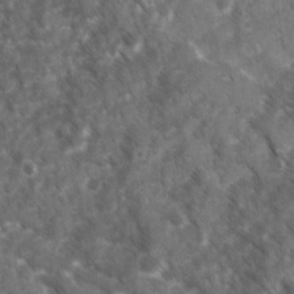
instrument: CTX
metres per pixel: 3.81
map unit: Ave
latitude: 17.2537
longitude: -131.2348
